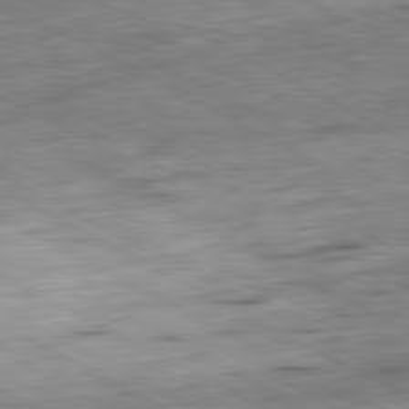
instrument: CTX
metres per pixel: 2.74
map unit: Ap
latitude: -80.8975
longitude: -73.7261
